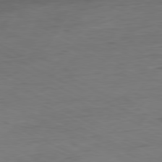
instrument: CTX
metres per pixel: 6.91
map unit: Ap
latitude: -80.6519
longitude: -82.6868
